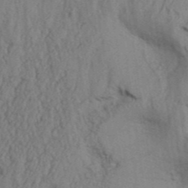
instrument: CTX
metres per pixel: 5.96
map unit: Aa
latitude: 32.4034
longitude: -135.3670
